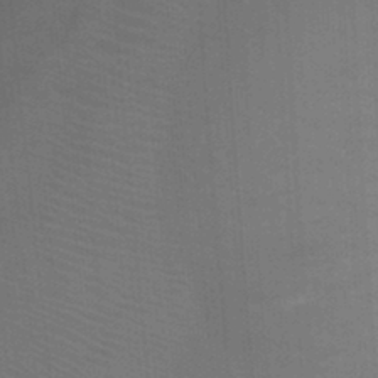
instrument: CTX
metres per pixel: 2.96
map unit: Ht
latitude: -0.2740
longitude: -17.4049
